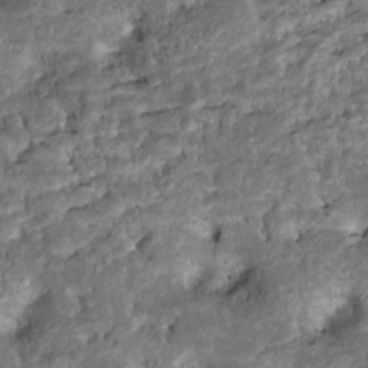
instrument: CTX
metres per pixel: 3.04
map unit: Htu
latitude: -7.9178
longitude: 145.7667
